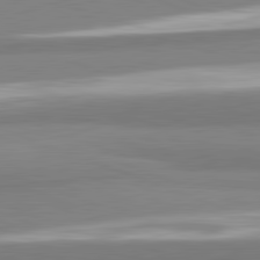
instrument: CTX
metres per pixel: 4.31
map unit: lApd
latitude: 82.1955
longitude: 172.6329
